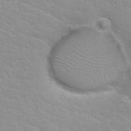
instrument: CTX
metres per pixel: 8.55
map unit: Nhu
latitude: 30.4790
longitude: -50.6112
